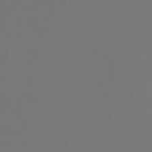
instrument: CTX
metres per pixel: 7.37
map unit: lHb
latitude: -47.5210
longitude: 66.1984
